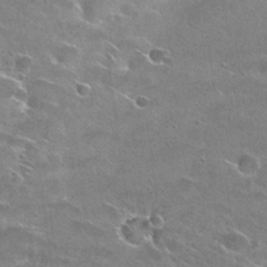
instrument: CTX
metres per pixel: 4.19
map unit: Hto
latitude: 26.2901
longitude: -42.9325
